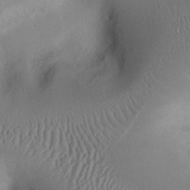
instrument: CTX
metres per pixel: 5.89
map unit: eHh
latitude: 23.7072
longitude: -70.2900
